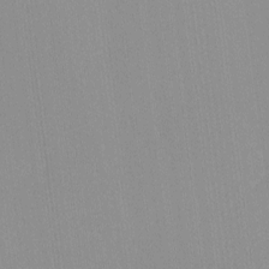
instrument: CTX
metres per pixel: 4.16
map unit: lHvf
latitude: -13.5021
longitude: -103.1592
